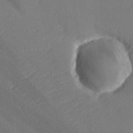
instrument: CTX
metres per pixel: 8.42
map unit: lHvf
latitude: 25.1403
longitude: 140.9731
